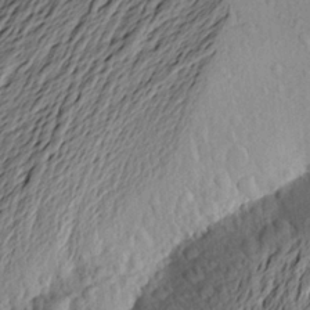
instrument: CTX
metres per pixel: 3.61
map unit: Aa
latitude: 23.0836
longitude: -149.9150
